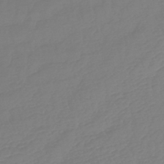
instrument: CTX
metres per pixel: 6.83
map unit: lHb
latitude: -42.3684
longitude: 77.3699
